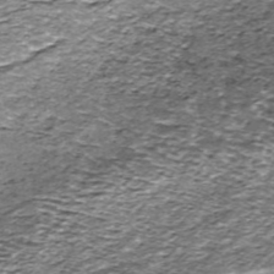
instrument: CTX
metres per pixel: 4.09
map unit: ANa
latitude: -44.6330
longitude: 105.5588
